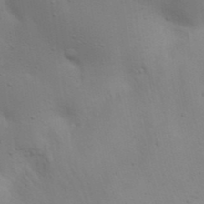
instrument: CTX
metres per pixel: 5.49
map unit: Nhu
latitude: 22.2522
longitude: -73.0270
